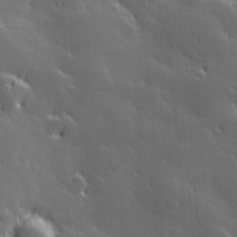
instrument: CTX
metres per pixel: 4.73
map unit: Hve
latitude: 27.9150
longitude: 144.6896
